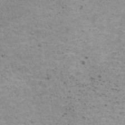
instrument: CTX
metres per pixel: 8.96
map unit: HNhu
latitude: 1.2914
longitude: 2.9163
